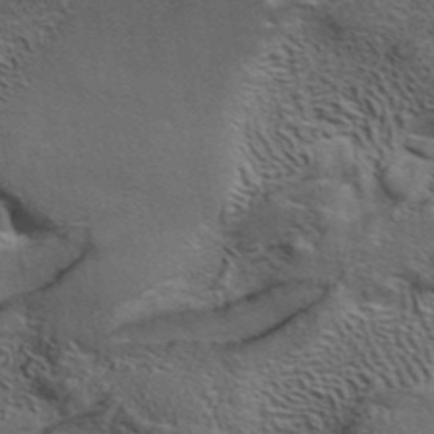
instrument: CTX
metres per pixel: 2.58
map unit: ANa
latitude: 40.1766
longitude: 29.5588
